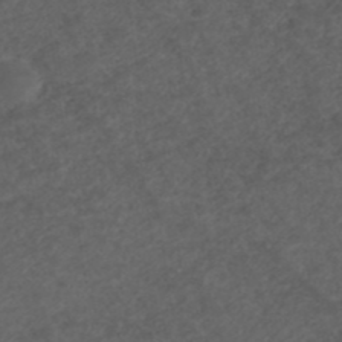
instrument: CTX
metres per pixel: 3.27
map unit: ANa
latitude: 42.5357
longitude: 27.7477
